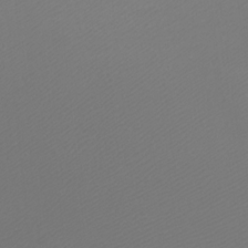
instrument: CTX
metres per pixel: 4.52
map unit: Nhu
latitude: -8.2172
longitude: -82.0822
